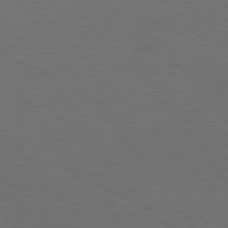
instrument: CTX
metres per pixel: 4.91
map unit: Hpe
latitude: 75.8961
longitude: -131.3293
